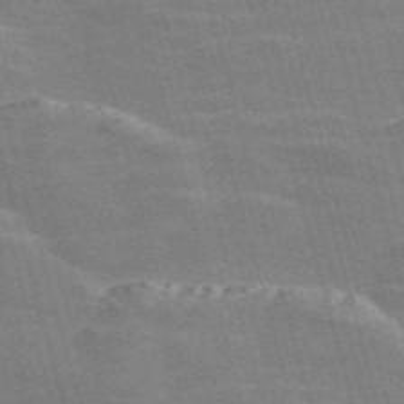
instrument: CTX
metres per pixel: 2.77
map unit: Nve
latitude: -58.7463
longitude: 62.8408
